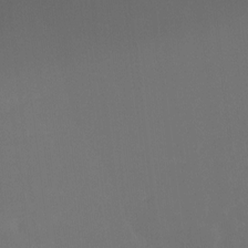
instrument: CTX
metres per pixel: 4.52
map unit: Ht
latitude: -8.3117
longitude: -39.1592
